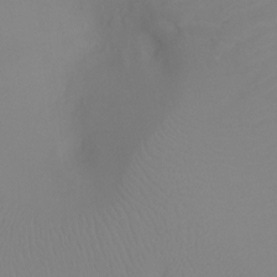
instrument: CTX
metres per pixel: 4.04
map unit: Ht
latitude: -4.8597
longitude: -26.9136
